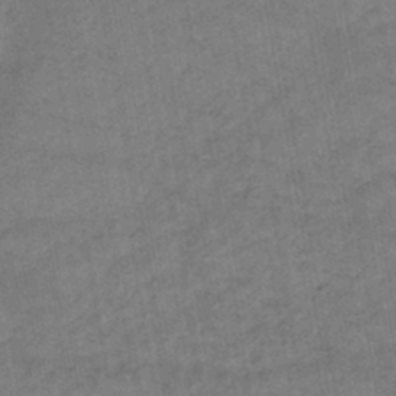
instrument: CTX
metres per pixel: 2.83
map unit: lHb
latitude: -43.3887
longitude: 72.7652
